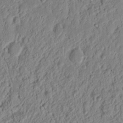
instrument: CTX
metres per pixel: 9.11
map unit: Nhu
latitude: 18.1955
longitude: -72.9136
